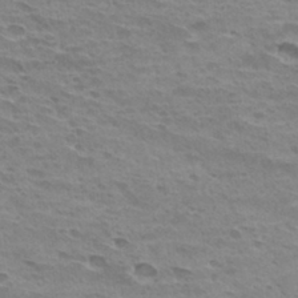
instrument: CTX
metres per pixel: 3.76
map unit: Hto
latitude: 31.4427
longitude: -40.8757
